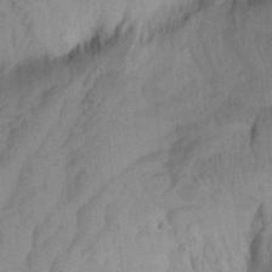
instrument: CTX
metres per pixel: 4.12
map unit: Aa
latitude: 20.4412
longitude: -147.5183
